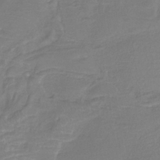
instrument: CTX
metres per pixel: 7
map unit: HNb
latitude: -34.6896
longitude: 55.3321
